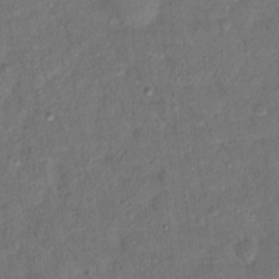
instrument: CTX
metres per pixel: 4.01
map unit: Ht
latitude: 14.8191
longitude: -37.1403
